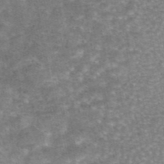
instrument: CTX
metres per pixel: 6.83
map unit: eAb
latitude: 45.6694
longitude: 104.4062
